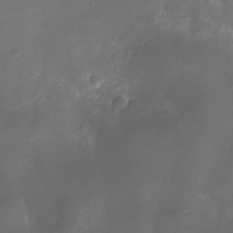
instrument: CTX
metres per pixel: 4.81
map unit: Ht
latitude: -7.4832
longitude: -18.6301
